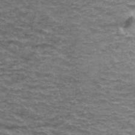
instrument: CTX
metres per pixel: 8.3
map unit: Hto
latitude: 38.0633
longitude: -42.5735
